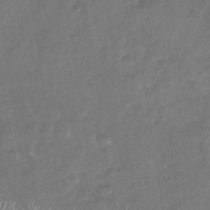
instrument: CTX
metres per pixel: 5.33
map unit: Nhu
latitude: -29.8611
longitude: -62.3279
